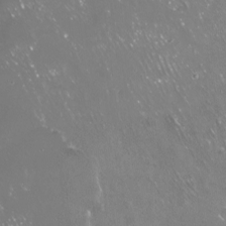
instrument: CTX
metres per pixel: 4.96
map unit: Nve
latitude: -18.0661
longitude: -59.9150
